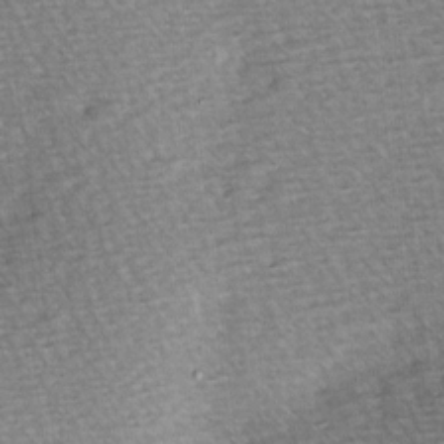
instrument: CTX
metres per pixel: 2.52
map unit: Hve
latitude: 3.2915
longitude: -120.8758
